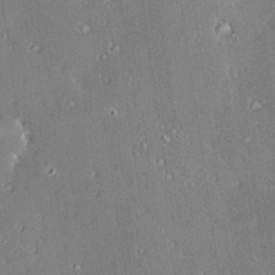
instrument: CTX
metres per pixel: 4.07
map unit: Hve
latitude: 28.0255
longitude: -93.8394
